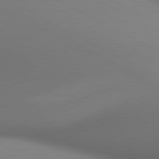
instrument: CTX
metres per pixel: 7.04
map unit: lApd
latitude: 80.6868
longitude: 136.0094
